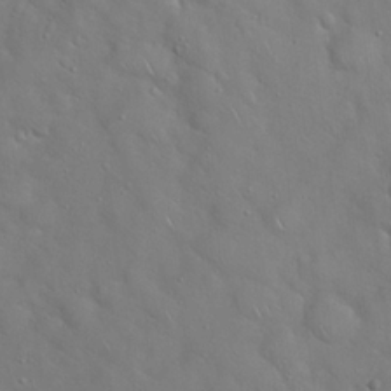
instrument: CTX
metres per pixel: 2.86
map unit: Hto
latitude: 19.0269
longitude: -53.7261
